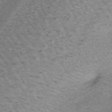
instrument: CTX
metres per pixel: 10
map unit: lHb
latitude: -37.8044
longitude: 58.8030
